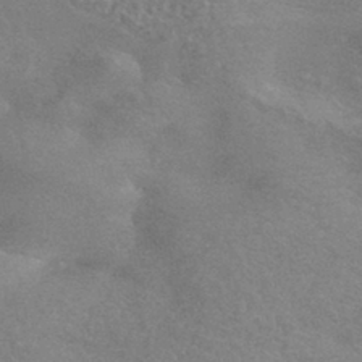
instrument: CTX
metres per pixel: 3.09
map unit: HNhu
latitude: -42.7652
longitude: 92.7274
